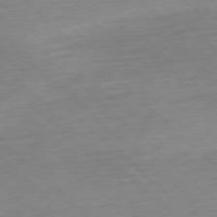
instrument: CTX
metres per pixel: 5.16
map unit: Hpe
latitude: -77.8044
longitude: 13.8800
